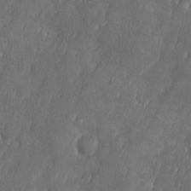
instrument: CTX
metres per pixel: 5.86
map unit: Ave
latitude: 10.2523
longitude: -105.6883
